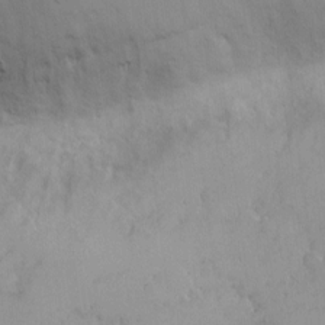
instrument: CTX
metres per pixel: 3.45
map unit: eHh
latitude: 6.1389
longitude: -65.9717
